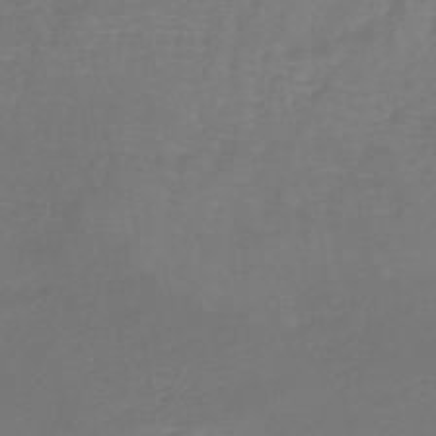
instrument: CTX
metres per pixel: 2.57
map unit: lHb
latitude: -45.3510
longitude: 78.8786
